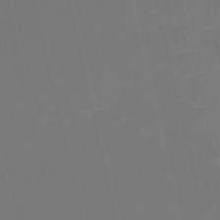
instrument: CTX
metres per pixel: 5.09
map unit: eHb
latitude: -48.4629
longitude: 88.3684
